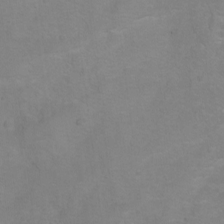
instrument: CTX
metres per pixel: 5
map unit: Ht
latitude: 0.2522
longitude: -38.6301
